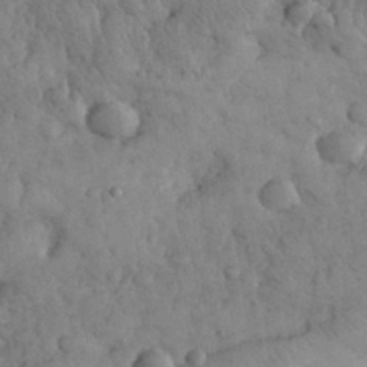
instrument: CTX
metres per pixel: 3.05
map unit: eHh
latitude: 31.4238
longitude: -68.8002
